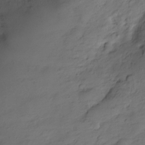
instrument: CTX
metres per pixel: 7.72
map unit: HNhu
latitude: -20.7652
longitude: 84.5006
